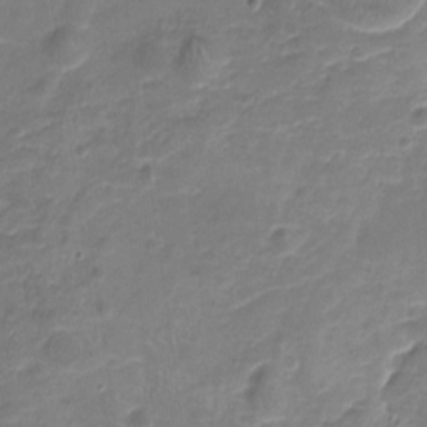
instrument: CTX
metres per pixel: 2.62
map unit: Nhu
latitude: -17.7289
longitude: -56.9135
